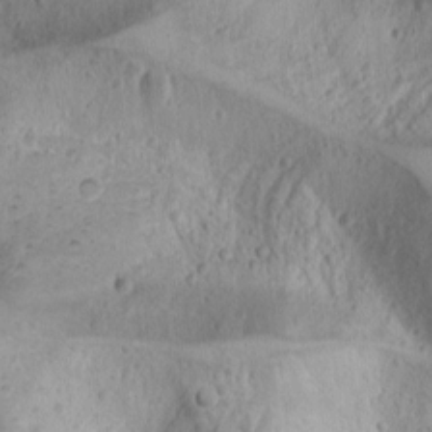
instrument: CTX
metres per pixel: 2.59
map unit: Nhu
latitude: -1.7667
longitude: -73.9717
